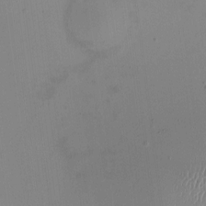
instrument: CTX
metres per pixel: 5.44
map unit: HNhu
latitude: -1.5022
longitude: -6.4223
